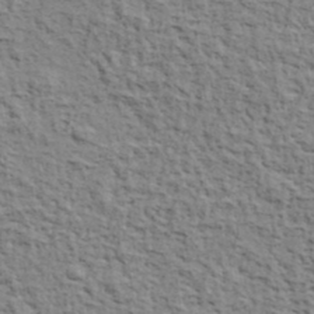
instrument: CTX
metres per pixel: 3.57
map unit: eHh
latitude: 37.6505
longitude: -81.8961
